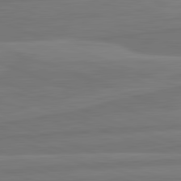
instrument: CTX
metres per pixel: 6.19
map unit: lApd
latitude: 82.2144
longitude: -175.0459
